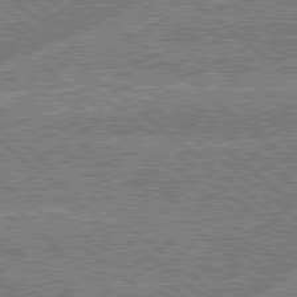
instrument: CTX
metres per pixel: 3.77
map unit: Hpe
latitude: 78.7624
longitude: -159.9339
